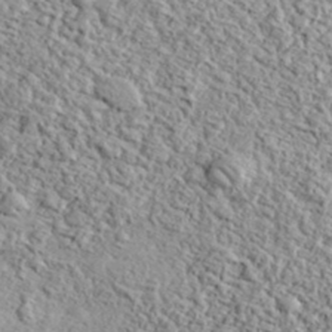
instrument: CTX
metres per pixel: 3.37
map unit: eHh
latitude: 37.3860
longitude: -81.6316
